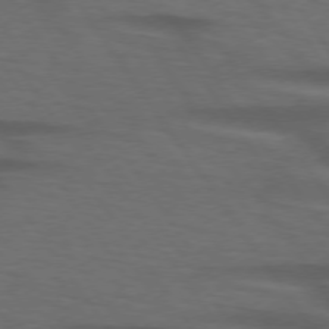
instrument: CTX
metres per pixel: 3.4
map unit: lApd
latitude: 74.3089
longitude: -74.9514
